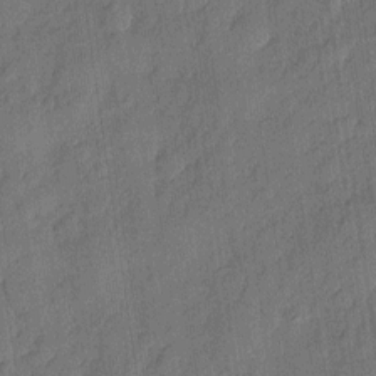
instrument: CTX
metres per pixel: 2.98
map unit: eHh
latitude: 5.9339
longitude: -75.5749
